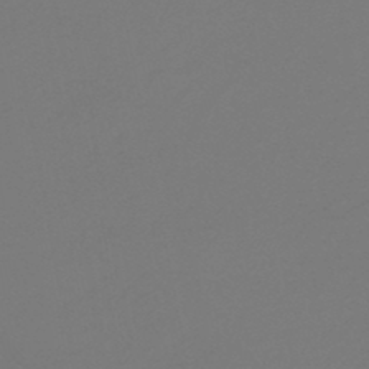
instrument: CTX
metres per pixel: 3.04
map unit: eHb
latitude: -47.1431
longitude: 86.3306
